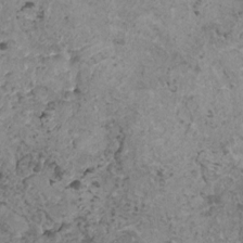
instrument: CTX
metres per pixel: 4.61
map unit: HNhu
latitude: 0.2333
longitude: 3.4454
